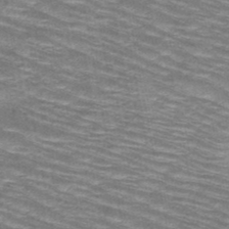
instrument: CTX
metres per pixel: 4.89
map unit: HNb
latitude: -47.6910
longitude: -47.4616
